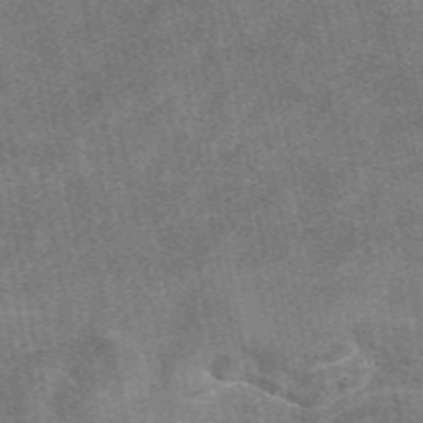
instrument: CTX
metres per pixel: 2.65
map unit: eAb
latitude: 47.6883
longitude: 121.3131
